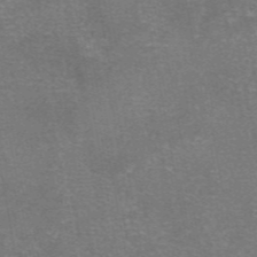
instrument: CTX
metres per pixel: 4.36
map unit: eAb
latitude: 47.4616
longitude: 104.6329
